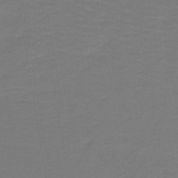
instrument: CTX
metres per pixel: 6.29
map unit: lHb
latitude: -42.6140
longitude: 52.8219
